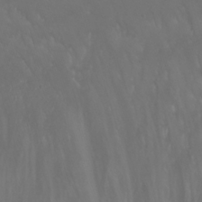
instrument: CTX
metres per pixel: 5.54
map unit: Nhu
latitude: -6.6140
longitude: -76.7813
